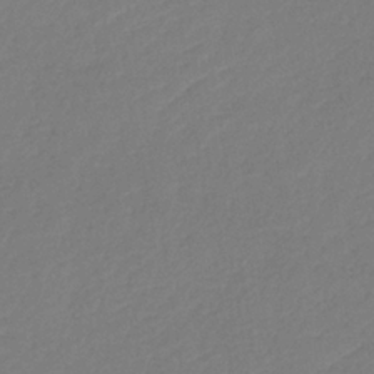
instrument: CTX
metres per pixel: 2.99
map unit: lHb
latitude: -35.6155
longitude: 67.4454
